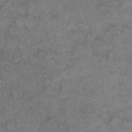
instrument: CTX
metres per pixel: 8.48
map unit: eHh
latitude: 9.5560
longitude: -63.7261
